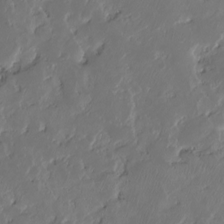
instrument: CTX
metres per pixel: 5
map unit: HNhu
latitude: -24.3873
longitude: 50.9731
